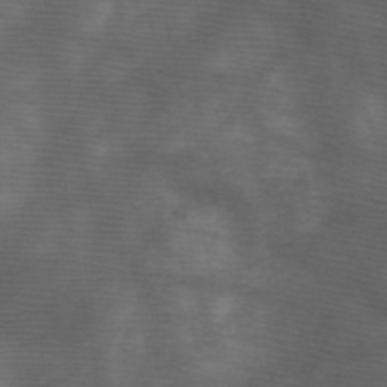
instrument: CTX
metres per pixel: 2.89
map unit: HNb
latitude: -48.0661
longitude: -40.7057
